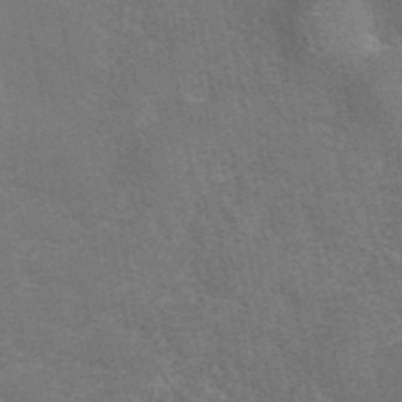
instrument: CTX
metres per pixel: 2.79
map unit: eAb
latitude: 42.2712
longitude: 106.4440
